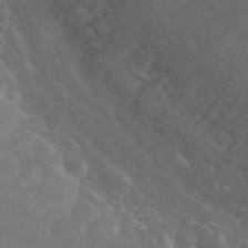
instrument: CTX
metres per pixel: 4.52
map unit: eHh
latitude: 34.1388
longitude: -59.7828
